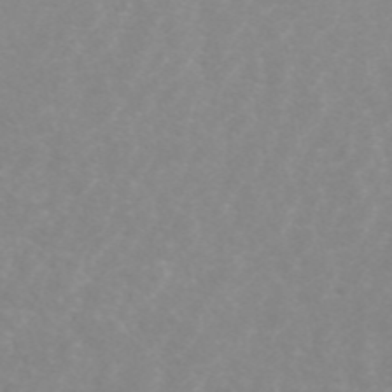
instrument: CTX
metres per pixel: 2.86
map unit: ANa
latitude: 44.9702
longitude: 22.6708
